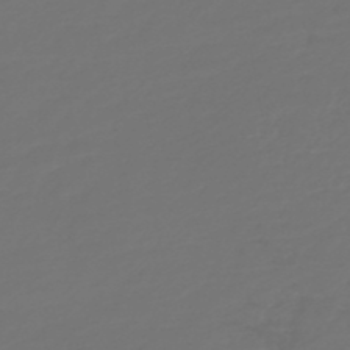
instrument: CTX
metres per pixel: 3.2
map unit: HNb
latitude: -47.3509
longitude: 55.5399
